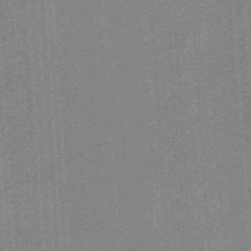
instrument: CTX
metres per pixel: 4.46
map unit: eHb
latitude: -44.2362
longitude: 87.3321
